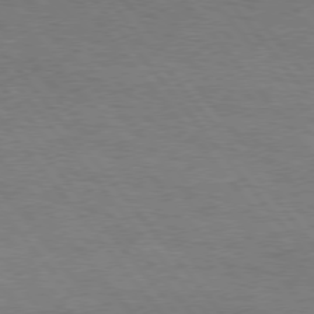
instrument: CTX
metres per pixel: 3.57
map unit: Hpe
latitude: 75.7639
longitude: -151.2726
